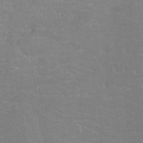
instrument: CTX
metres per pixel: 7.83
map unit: Ht
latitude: -0.2929
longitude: -38.2333
